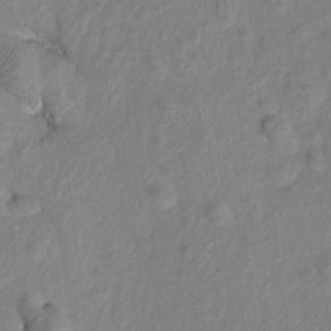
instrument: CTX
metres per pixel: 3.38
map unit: Hto
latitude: 6.1767
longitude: -31.6883
